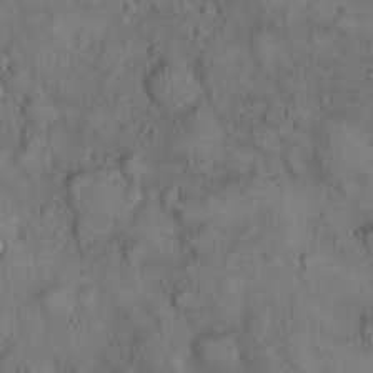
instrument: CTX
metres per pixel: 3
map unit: eHh
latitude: 22.7435
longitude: -60.8380
